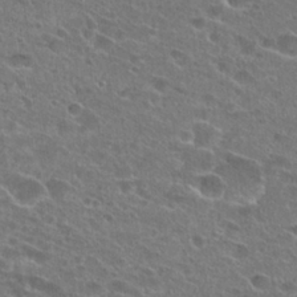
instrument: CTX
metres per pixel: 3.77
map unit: Hto
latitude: 24.9135
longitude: -45.3104
